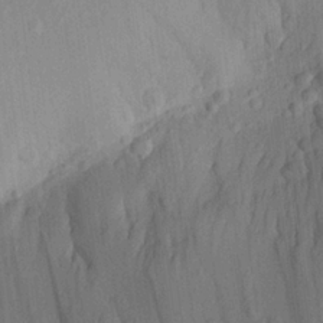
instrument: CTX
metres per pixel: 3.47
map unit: Aa
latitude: 22.7057
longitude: -143.3293
